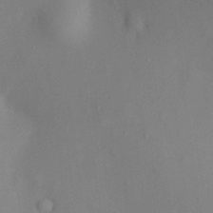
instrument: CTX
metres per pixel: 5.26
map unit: HNhu
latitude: 12.7435
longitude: 11.4266
